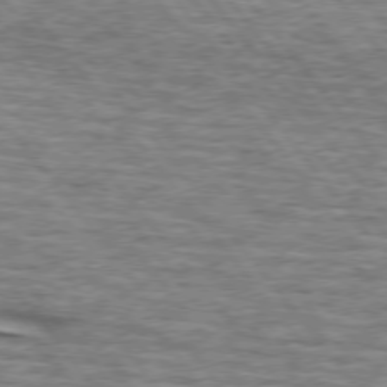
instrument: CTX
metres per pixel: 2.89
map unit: lApd
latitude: 75.5938
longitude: -81.7072
